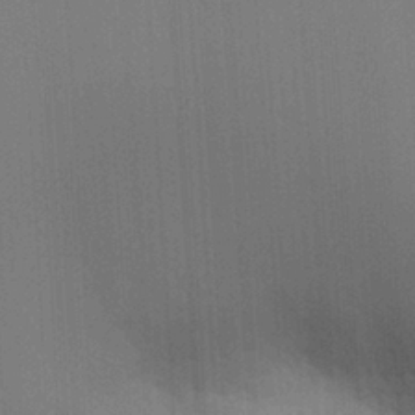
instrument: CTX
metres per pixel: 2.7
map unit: HNhu
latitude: 5.2726
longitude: 8.7274
